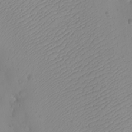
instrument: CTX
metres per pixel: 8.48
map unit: eHh
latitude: -9.5210
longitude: -68.9513
